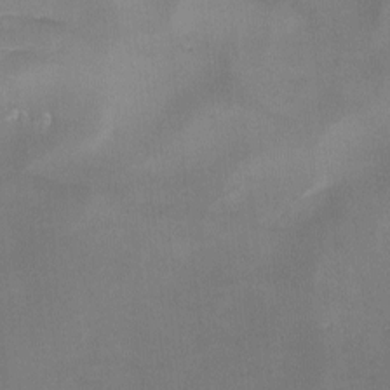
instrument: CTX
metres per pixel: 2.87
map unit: Ave
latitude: -9.8422
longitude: -122.5546
